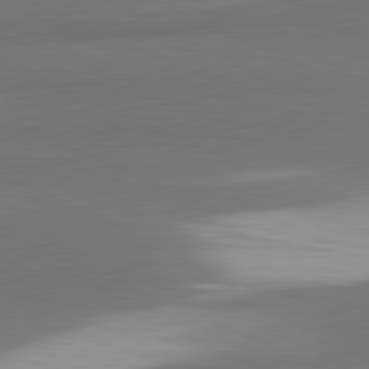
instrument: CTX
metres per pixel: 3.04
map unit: lApd
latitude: 81.5749
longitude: 174.2928
